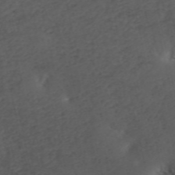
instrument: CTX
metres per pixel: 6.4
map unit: ANa
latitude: 42.4412
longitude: 33.8612
